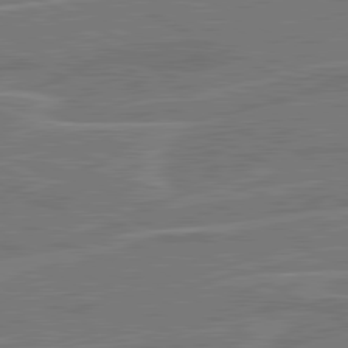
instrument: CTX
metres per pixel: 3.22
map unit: lApd
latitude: 81.1970
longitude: 121.6533
